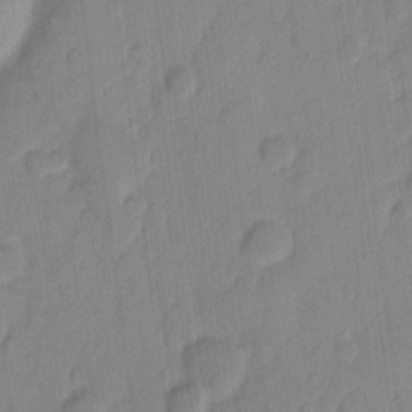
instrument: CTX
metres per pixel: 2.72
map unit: eHh
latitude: 9.6883
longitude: -65.5560
